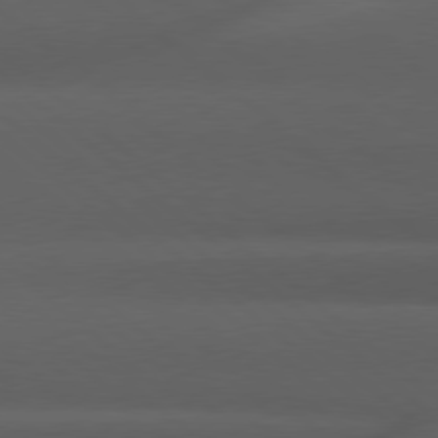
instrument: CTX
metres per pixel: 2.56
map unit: Hpe
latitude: 78.8002
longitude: -161.4804
